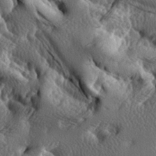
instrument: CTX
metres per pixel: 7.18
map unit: lAa
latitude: -6.8408
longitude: -125.0081
